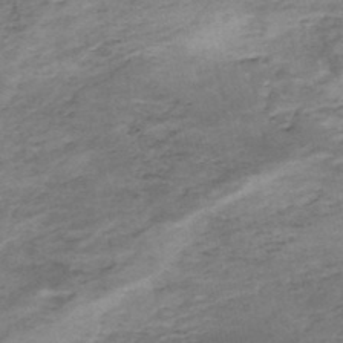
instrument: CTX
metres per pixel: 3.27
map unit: Nhe
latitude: -48.3496
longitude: -171.3859
